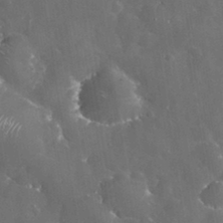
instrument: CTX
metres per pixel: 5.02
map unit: eHh
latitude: 33.0647
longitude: -62.4979
